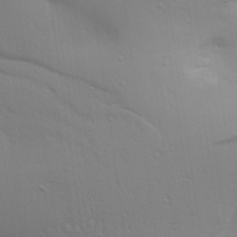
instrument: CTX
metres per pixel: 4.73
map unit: Aa
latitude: 26.1578
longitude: -136.7435
